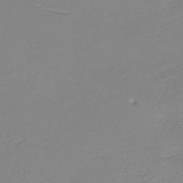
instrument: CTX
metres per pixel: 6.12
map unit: HNb
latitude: -35.8233
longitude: 51.1809
